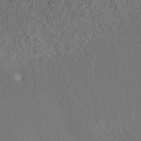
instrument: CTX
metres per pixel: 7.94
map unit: ANa
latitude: 37.4427
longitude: 16.2551
